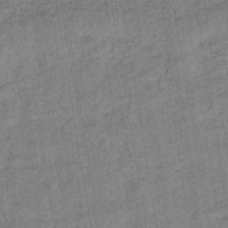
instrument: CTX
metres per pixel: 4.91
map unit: lHb
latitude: -39.5777
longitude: 74.3307
